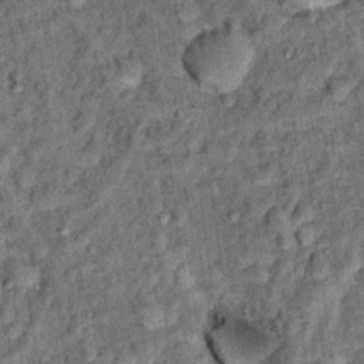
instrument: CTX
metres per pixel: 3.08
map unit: Hto
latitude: 14.3657
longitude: -34.7057
